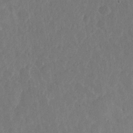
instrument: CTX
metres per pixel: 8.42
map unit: Hve
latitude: 25.7449
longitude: 144.9353
